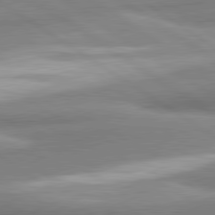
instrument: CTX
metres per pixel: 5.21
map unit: lApd
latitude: 80.7813
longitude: -177.7071
